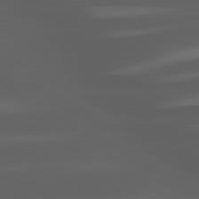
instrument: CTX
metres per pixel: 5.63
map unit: lApd
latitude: 80.4412
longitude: -144.5168
